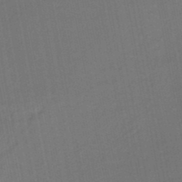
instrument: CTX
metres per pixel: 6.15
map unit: eHb
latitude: -47.8233
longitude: 87.4832
